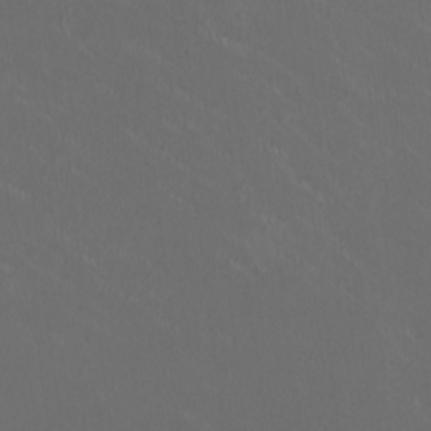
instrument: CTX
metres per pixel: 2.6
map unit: HNhu
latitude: 1.0269
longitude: -2.4979
